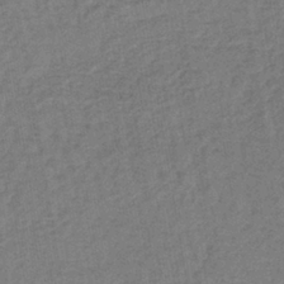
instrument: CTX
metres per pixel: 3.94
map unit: lHb
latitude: -38.8030
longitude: 63.5588
